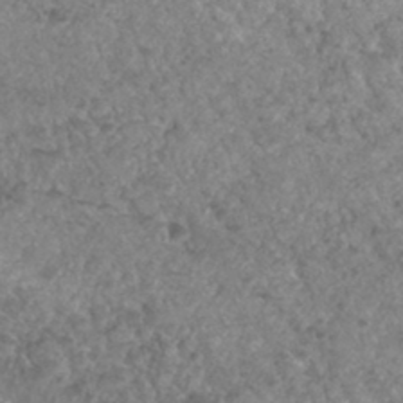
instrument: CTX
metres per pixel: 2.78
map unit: Hto
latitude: 32.3467
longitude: -49.9528
